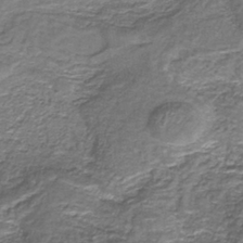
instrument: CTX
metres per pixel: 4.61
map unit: HNb
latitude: -37.6155
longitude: 51.5021
